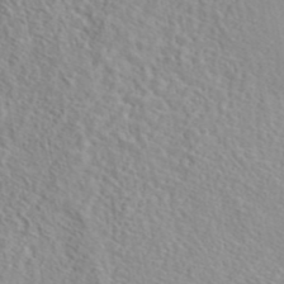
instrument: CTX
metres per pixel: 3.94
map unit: eAb
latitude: 44.1578
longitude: 117.2564
